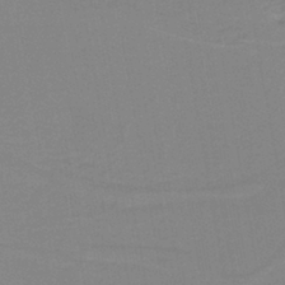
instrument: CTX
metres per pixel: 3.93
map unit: lHb
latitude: -40.6140
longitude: 52.7463
